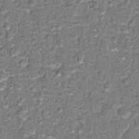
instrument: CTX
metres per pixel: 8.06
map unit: Hto
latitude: 15.2159
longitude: -38.6301
